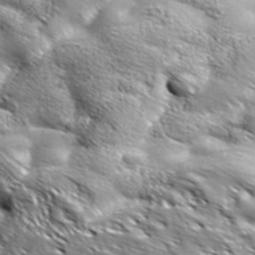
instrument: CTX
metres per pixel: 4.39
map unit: lHvf
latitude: 39.0269
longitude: -87.3104
